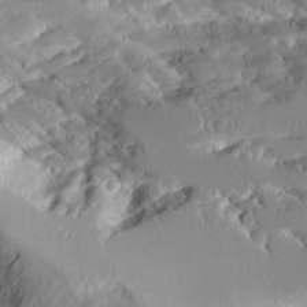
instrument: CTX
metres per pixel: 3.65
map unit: Aa
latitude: 10.6869
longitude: -126.3278
